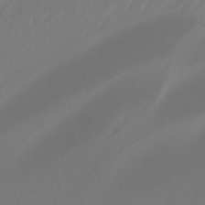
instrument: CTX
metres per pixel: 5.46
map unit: Nhu
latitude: -14.2929
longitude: -58.6680
